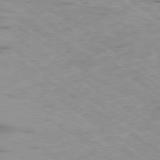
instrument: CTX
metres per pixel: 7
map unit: Ap
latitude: -79.9745
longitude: -101.8017
